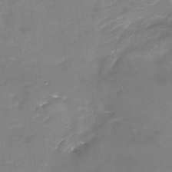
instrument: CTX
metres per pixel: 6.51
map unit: Nhu
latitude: -15.8234
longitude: -56.2333
